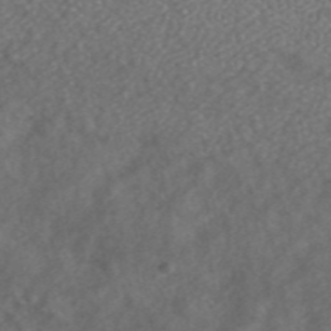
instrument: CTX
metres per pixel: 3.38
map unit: ANa
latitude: 43.7072
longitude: 25.4265
